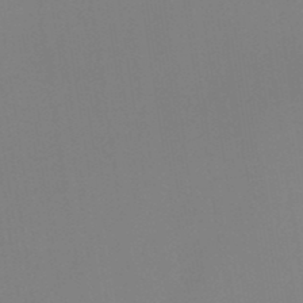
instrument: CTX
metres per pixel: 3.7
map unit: lHb
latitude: -48.6708
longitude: 67.4076
